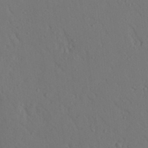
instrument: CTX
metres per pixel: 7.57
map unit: Aa
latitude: 26.0633
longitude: -149.1214
